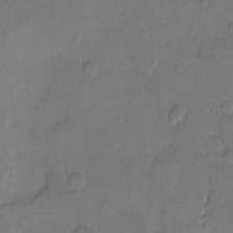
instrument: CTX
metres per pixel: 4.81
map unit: eHh
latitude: 9.1025
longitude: -64.0822
